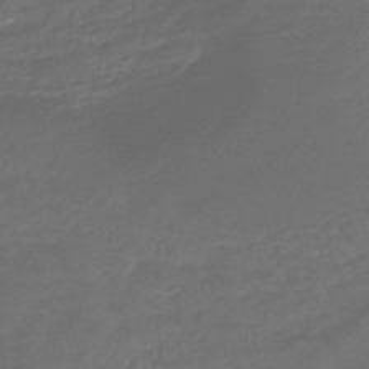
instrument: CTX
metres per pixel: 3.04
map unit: eHb
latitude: -43.1998
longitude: 82.1984
